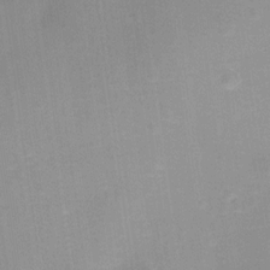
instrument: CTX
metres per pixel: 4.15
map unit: Ht
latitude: 2.3467
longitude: -29.2537
